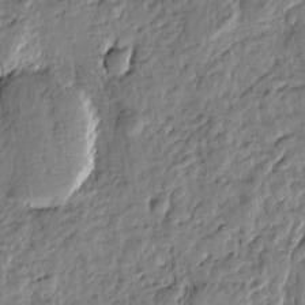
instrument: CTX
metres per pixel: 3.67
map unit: Htu
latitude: -0.9731
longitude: -176.6490
